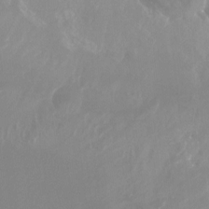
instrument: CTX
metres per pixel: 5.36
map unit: Nhu
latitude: -13.7100
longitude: -64.3090
